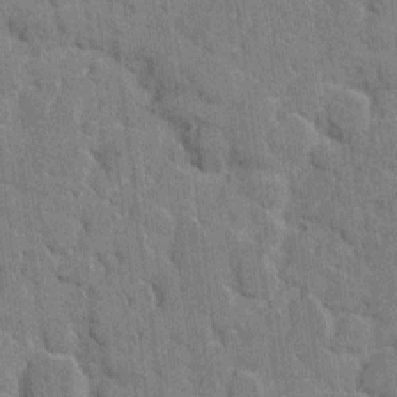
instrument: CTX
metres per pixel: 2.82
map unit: eHh
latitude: 8.9514
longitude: -66.2333
